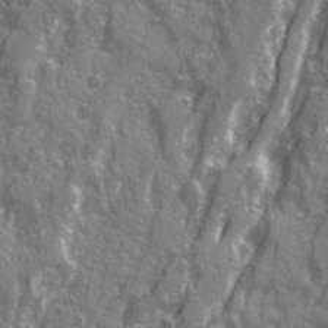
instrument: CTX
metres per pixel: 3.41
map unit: Ave
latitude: 21.2915
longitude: -133.1403
